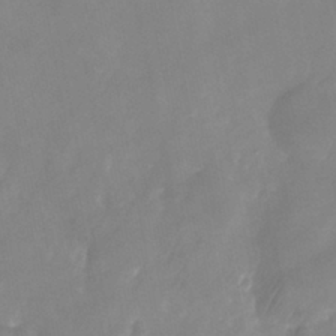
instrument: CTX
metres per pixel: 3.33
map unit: Nhu
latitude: -25.4643
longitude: -70.0822
